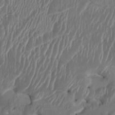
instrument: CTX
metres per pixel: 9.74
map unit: HNhu
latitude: 3.5749
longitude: -6.0633
